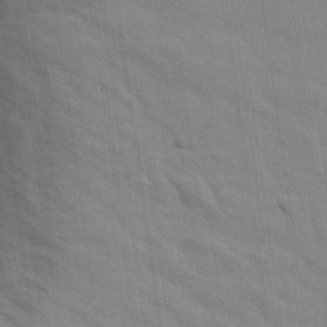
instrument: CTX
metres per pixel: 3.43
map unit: eHh
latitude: 24.0822
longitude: -79.5371
